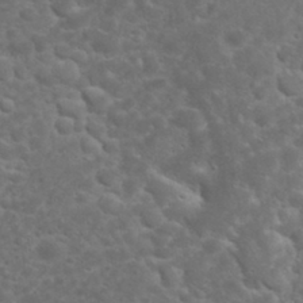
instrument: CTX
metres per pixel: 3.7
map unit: eHh
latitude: 32.0444
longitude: -62.4601
